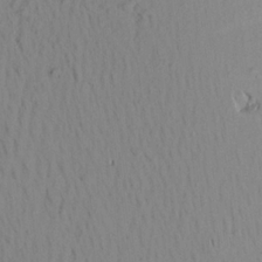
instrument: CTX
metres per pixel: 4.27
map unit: Aa
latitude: 20.7813
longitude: -146.1578
